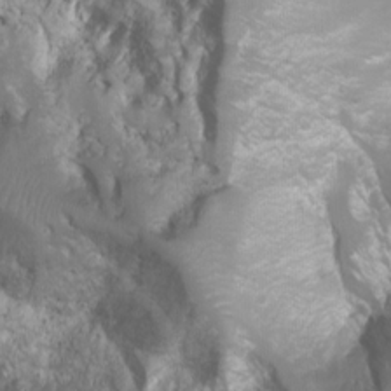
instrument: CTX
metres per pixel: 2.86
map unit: Nhu
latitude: -9.6533
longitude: -69.5749
